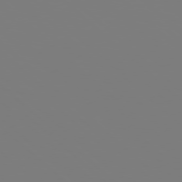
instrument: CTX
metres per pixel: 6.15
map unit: Hpe
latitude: 77.5749
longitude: -137.9528
